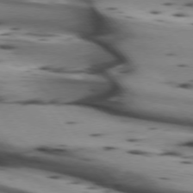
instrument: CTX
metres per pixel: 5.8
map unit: lApd
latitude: 74.3089
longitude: -65.0458
